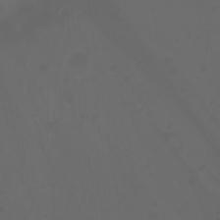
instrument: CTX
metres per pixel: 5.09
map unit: Ht
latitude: -0.6708
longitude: -46.1956
